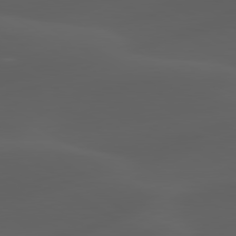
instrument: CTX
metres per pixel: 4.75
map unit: lApd
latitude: 80.2711
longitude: -89.6505
